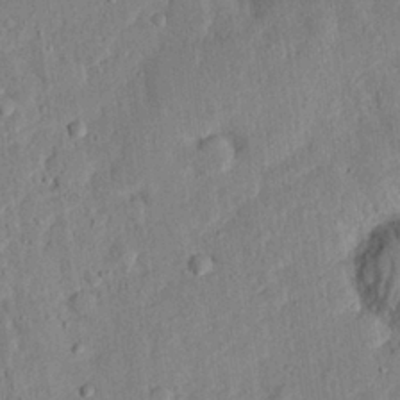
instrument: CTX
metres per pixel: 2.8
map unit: eHh
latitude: 24.8002
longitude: -80.7057
